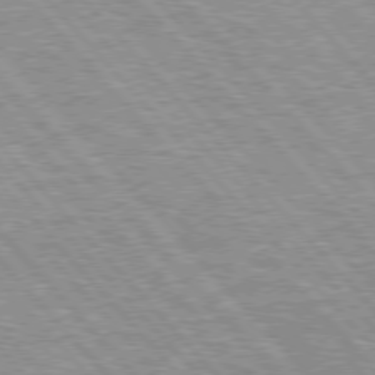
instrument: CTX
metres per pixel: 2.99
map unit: lApd
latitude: 76.2522
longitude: -74.9514
